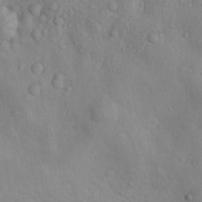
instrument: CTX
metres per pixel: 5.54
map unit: Nhu
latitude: 10.9325
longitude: -26.0444
